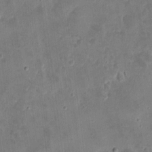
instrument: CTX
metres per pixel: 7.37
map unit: eHh
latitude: 8.8758
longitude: -73.8584
